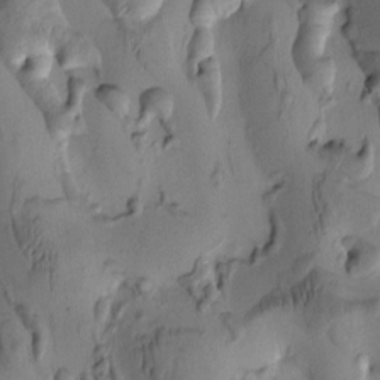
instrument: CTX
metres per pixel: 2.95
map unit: eHh
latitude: -0.5007
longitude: 15.4455
